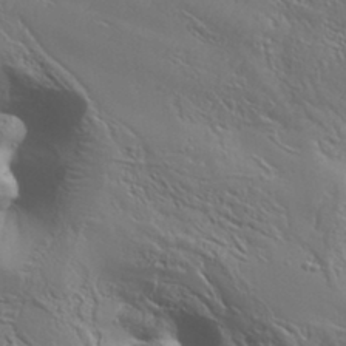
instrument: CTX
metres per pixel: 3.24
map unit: Aa
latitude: 34.2144
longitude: -134.3089
